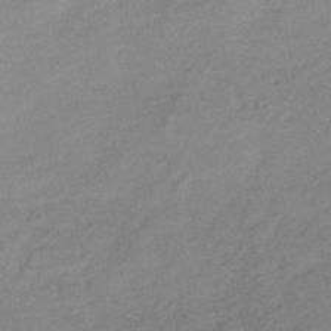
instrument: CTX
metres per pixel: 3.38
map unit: eHb
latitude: -40.4440
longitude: 79.3887
